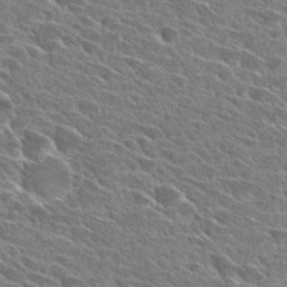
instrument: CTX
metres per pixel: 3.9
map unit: Hto
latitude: 28.2711
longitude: -42.6868
